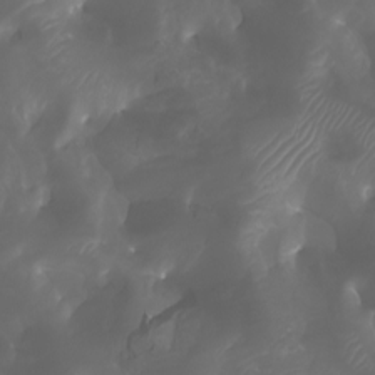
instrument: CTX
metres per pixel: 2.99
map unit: Ht
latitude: -3.6721
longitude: -61.7449
